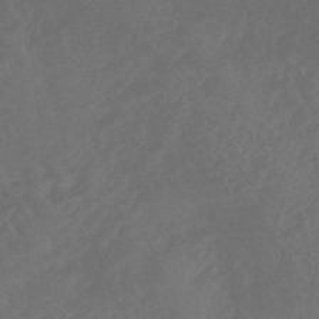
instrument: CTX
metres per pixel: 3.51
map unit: HNhu
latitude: -46.4062
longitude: 91.9556
